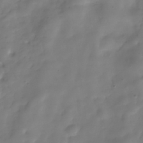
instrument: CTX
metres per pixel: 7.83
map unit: Hve
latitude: -30.7085
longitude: 94.3306
